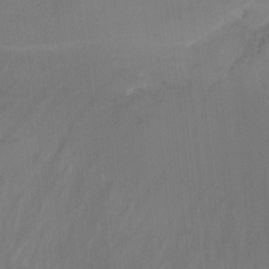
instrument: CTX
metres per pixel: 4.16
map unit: Aa
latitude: -7.5210
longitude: -78.7058
